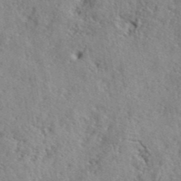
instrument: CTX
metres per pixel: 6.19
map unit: lHvf
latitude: 41.3859
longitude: -88.7813
